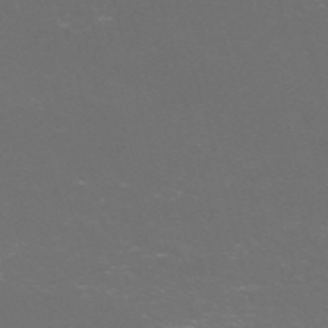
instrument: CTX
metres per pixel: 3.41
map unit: Nve
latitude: -57.6533
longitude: 52.6707
